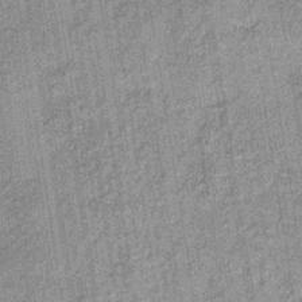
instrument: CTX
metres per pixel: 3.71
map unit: lHb
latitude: -36.8974
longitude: 64.1228
